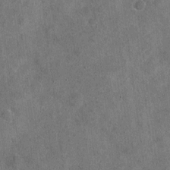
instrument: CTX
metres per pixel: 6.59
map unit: Nhu
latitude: -18.1606
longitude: -56.2333
